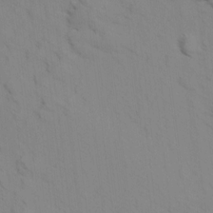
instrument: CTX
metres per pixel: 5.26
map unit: Aa
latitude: 9.2726
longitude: -140.8758
